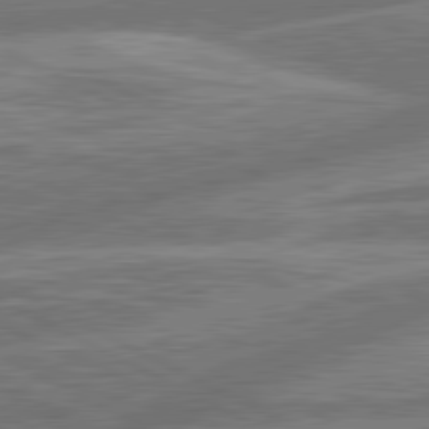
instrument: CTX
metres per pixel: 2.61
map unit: lApd
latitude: 81.2537
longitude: -166.4223
